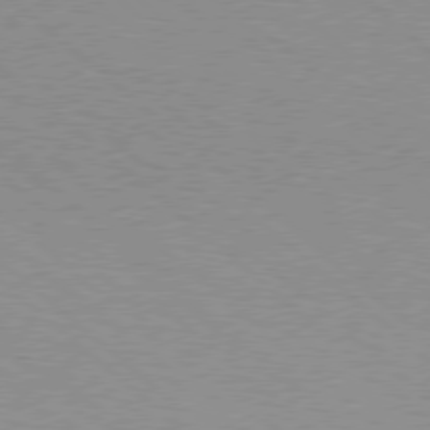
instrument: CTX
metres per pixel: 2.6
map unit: Hpe
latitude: 77.8583
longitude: -160.1578
